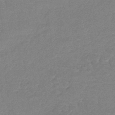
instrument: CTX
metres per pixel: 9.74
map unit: lHb
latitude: -41.2565
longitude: 66.2173
